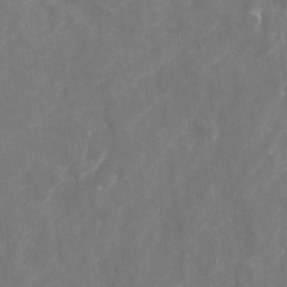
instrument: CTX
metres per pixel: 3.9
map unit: eHh
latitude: 10.2334
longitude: -71.1592
